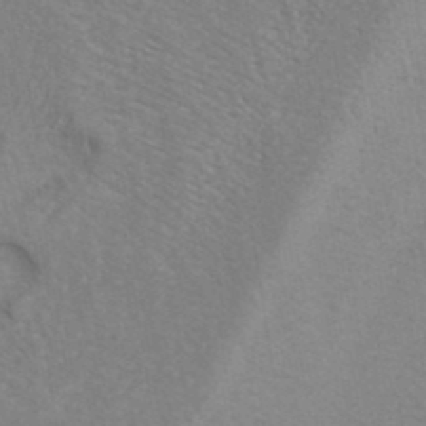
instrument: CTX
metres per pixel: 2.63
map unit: ANa
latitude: 39.7827
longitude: 20.0283
